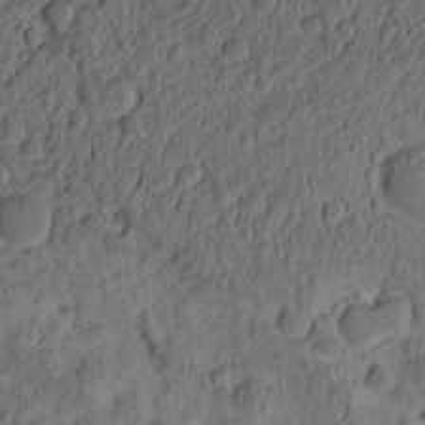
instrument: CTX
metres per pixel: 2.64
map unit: eHh
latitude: -1.0298
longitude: 16.0094
